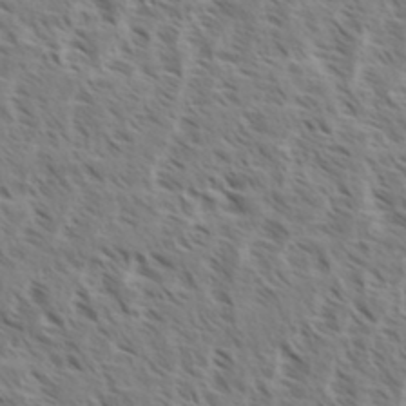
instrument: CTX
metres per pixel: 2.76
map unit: eHh
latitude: 34.9891
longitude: -139.0080
